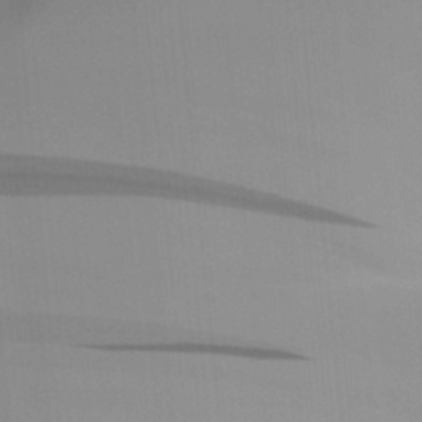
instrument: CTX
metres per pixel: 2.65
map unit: Aa
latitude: 27.9717
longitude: -131.8206
